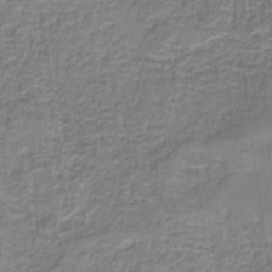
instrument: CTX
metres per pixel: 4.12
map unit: eAb
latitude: -36.3306
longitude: 52.5195
